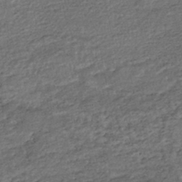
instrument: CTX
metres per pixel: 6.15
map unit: HNhu
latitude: -46.1228
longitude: 102.7841
